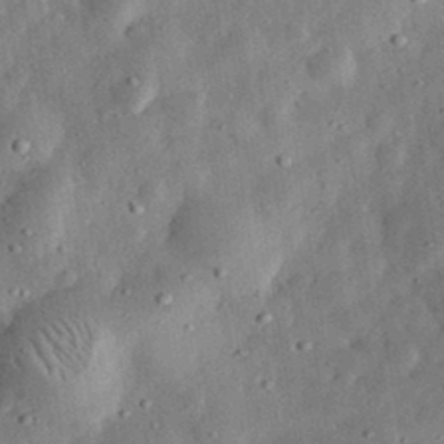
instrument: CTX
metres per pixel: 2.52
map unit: eHh
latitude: 32.8758
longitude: -76.5545
